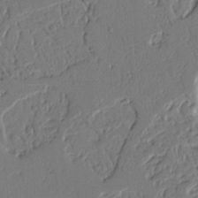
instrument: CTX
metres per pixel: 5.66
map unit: Nhu
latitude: 15.4616
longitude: -78.6491
